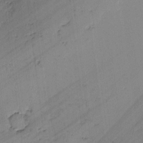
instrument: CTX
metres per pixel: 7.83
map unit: lAvf
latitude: -2.8030
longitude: -105.8773
